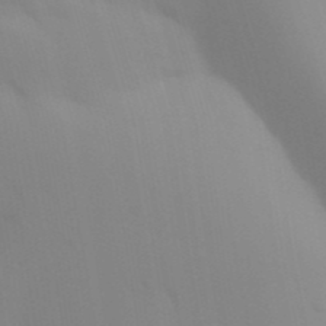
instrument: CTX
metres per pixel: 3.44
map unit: Aa
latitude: 32.1578
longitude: -145.3670
